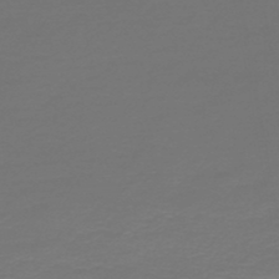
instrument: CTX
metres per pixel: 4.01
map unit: HNb
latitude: -47.0108
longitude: 53.7099
